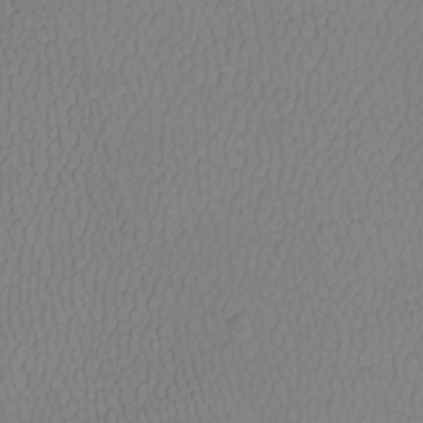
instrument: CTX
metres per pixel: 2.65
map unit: Htu
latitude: -13.5399
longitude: -47.3293
